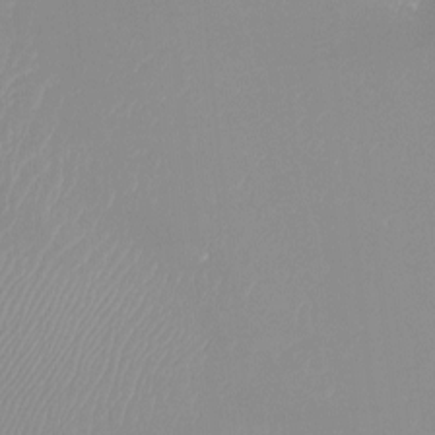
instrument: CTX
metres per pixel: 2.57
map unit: Htu
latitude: -13.1431
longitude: -49.7450
